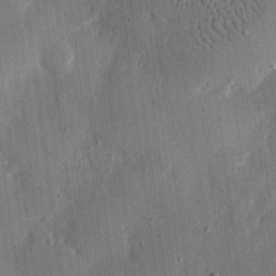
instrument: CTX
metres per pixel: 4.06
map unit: eHh
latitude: 18.0444
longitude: -69.8961
